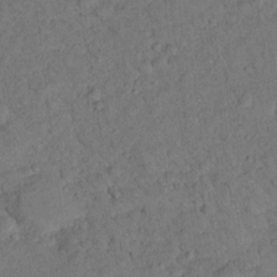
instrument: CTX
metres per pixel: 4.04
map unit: lHvf
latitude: 13.9339
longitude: 178.2361
